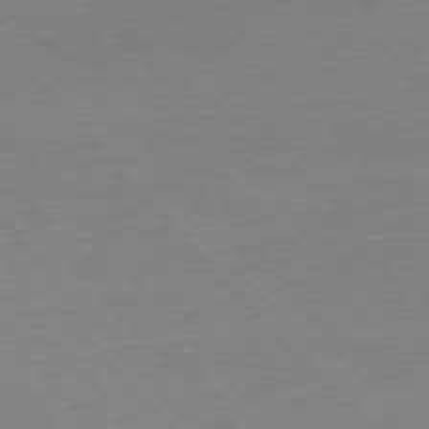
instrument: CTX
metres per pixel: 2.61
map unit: Ap
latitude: -77.7100
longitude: -95.7639
